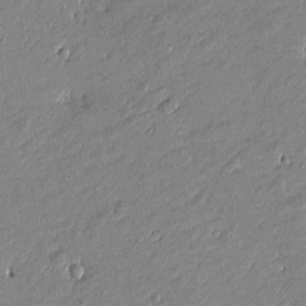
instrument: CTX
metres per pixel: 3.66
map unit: Htu
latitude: -6.4818
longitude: 176.7652
